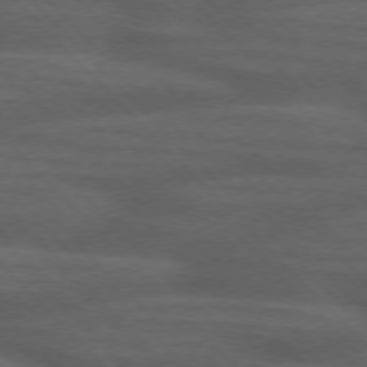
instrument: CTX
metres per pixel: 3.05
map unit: lApd
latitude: 74.7624
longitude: -70.0444
